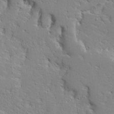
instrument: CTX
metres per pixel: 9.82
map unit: Ave
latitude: 13.1781
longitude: -137.4994
